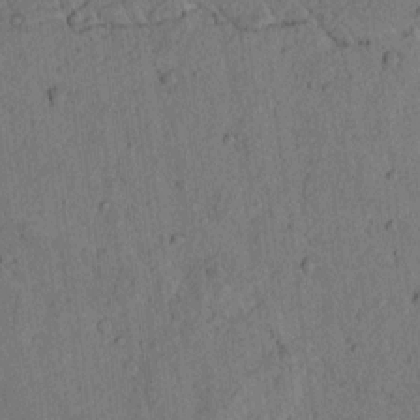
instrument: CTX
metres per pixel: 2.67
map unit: lAvf
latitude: 4.8002
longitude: 158.6140
